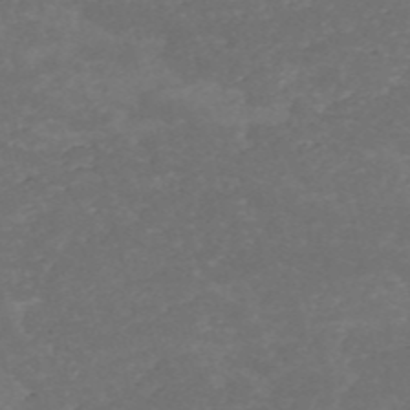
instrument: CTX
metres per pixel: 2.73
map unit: HNb
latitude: -54.3684
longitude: -36.0633
